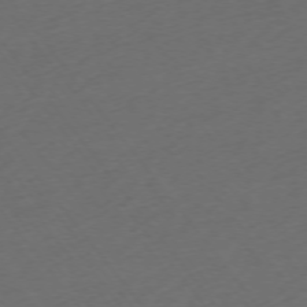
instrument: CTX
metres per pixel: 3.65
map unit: Ap
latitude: -74.7464
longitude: -72.0633
